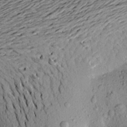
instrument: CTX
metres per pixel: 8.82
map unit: Aa
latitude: 20.7058
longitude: -148.8947
